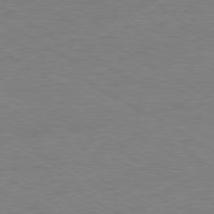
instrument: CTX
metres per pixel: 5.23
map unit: Ap
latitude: -80.2551
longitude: -86.8380
